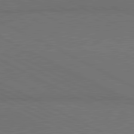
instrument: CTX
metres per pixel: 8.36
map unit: lApd
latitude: 81.1970
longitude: 149.7100
